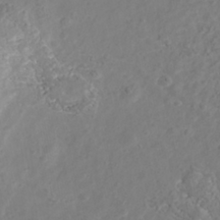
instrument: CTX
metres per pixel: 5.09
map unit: Nhu
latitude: -40.2928
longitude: -83.3670
